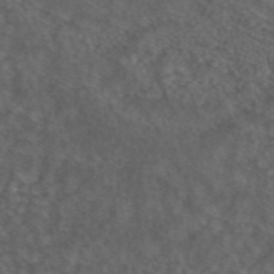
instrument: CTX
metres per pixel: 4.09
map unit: ANa
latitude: 43.4804
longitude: 29.8989
